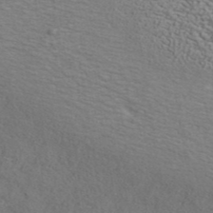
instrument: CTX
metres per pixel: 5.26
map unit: ANa
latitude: 39.9150
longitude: 20.9541
